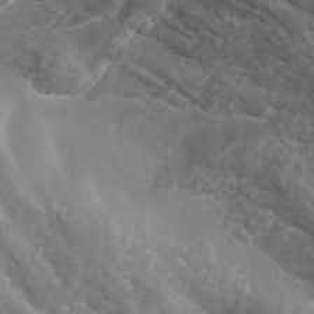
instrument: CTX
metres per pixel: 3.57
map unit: ANa
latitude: 43.4804
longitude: 28.8786
